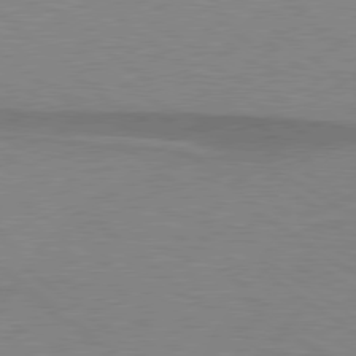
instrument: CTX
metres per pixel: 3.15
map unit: lApd
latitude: 79.1214
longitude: -95.2726
